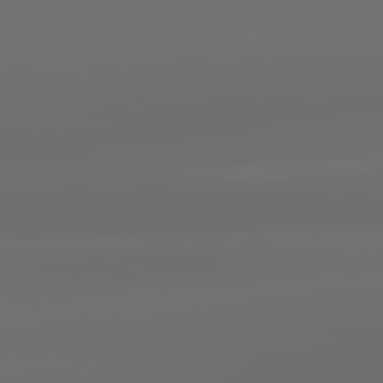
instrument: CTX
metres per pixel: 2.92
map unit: lApd
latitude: 83.5749
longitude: -127.1214
